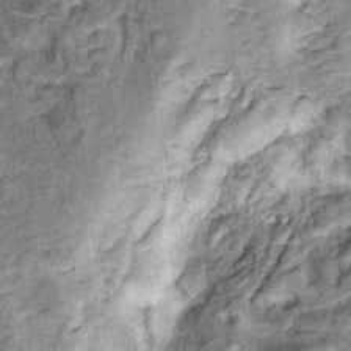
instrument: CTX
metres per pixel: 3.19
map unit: Hto
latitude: 14.5357
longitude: -35.7449
